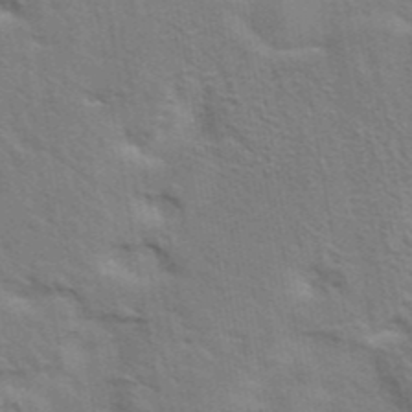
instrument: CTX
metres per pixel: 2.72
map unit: eAb
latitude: 42.7246
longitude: 108.0850
